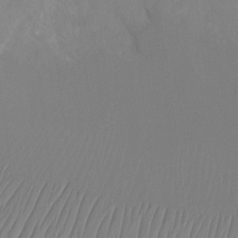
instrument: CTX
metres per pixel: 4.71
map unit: Ht
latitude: -14.7464
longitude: -48.8758
